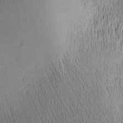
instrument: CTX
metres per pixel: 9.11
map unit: Nhu
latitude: -5.9178
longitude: -152.6302
